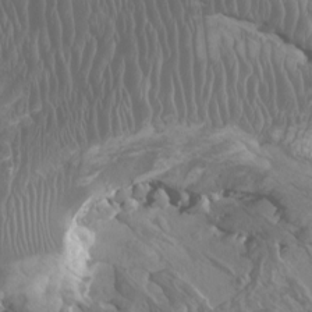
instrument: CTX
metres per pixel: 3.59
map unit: Htu
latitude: -6.1794
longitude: -75.4049
